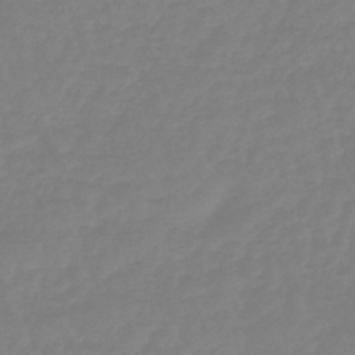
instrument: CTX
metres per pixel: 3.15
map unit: eHb
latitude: -45.5210
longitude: 81.0487
